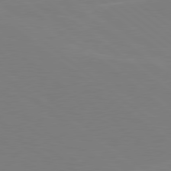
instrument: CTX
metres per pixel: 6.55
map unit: Hpe
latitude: 78.9514
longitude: -148.3845
